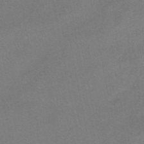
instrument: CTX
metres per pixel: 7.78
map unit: HNhu
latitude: -41.0108
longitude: 103.6155
